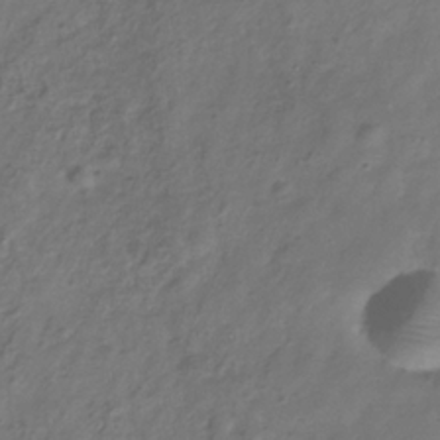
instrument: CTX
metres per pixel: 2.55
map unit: Hve
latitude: -33.1620
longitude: 91.7667
